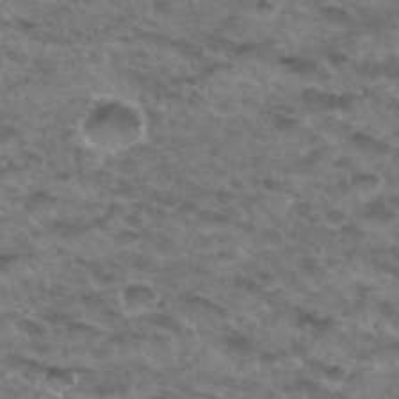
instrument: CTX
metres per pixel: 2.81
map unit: Hto
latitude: 33.3104
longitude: -48.7435
